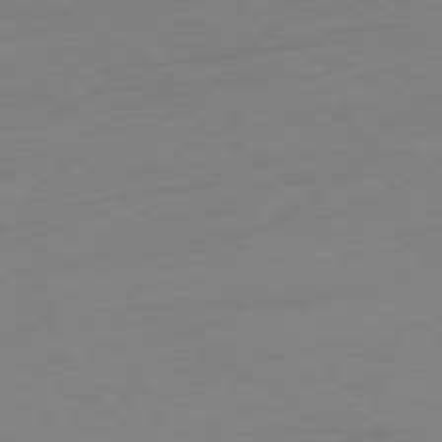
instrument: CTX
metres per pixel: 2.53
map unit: Ap
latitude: -78.6329
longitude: -58.1389
